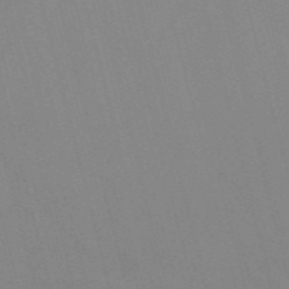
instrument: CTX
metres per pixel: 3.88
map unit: Nve
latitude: -57.7855
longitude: 61.5966
